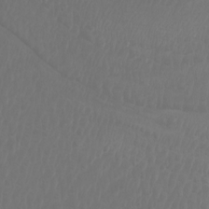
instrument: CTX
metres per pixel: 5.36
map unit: Htu
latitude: -5.5399
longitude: -75.1970
